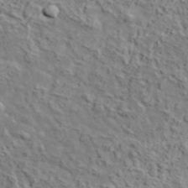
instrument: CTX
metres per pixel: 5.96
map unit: lHvf
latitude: 37.7450
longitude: -90.5168
